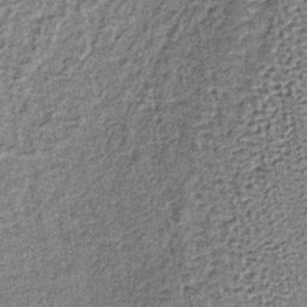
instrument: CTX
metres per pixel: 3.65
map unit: lHb
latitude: -37.3887
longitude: 64.1417
